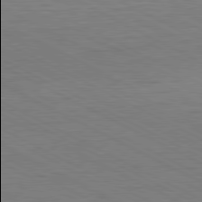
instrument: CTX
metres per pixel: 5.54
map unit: Hpe
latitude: -81.3132
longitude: 18.0094
